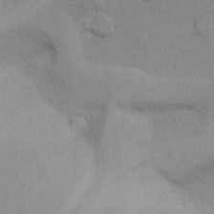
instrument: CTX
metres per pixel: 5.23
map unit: Hto
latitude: 12.2523
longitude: -56.8380
